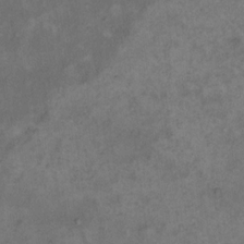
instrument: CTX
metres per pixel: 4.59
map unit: eHh
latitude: 17.5560
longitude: -63.8395
